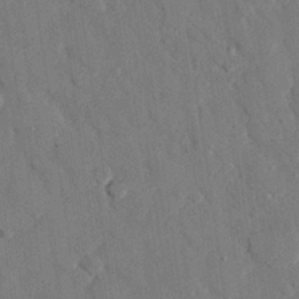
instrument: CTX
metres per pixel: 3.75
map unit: eHh
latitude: 27.5749
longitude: -80.4412
